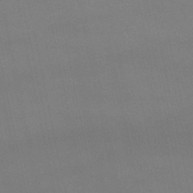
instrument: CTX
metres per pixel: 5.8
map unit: lHb
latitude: -46.1417
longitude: 69.9556
